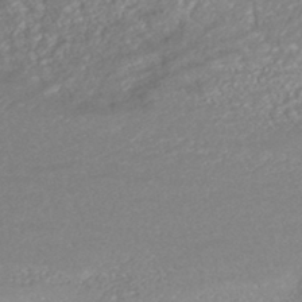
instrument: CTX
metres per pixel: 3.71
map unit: HNhu
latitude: -44.6519
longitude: 98.4629
